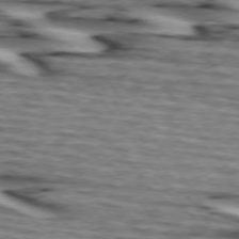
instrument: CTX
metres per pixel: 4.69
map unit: lApd
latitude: 74.4412
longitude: -72.3279
